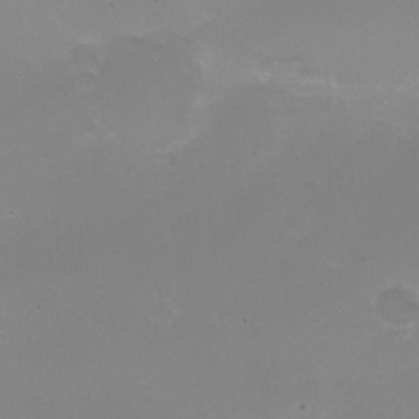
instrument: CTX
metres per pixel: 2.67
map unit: Nhe
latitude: -19.8989
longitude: 143.6532
